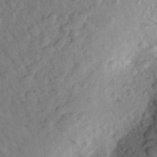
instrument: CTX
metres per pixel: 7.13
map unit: Aa
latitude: 24.2900
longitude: -148.1578
